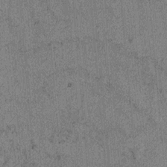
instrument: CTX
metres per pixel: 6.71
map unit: lAvf
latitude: 4.3845
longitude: 157.7289
